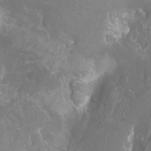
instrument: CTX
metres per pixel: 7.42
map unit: Nhu
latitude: -12.3495
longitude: -72.5735
